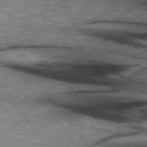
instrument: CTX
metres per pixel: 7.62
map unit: lApd
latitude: 73.3860
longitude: -76.6490
